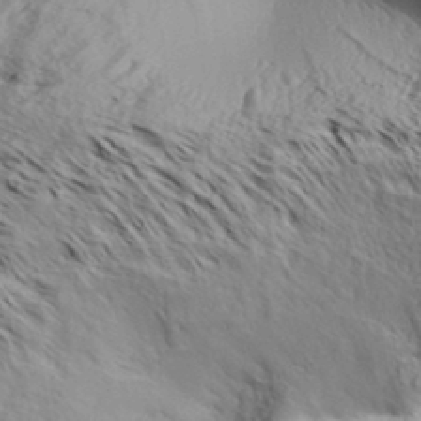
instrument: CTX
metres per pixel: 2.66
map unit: Aa
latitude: 32.4790
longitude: -138.1200
